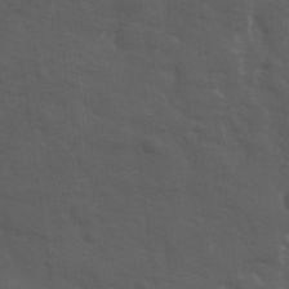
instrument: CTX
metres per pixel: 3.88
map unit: Ave
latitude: 11.8961
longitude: -104.2145
